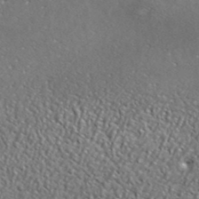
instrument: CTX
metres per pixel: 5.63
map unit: ANa
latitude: 41.6504
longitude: -87.0269
